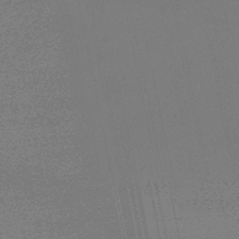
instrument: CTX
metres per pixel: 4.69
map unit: lHb
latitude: -47.5399
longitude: 61.4643
